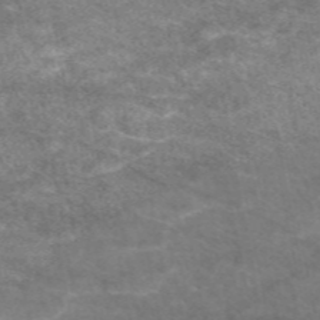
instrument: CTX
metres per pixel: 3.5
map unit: eAb
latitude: 48.7813
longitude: 122.5385
